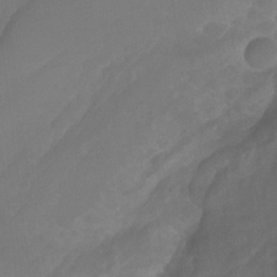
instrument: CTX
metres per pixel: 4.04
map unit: Nhu
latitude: -14.2362
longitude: -58.5168
